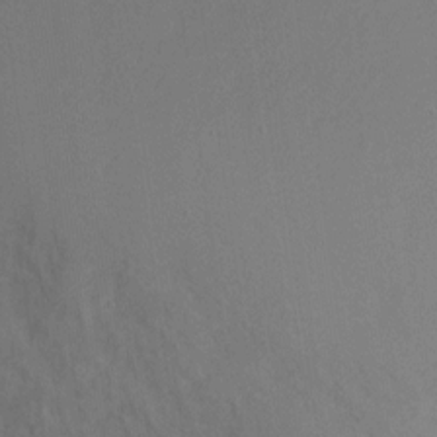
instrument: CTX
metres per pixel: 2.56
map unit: Nve
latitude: -24.5763
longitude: 107.7100
